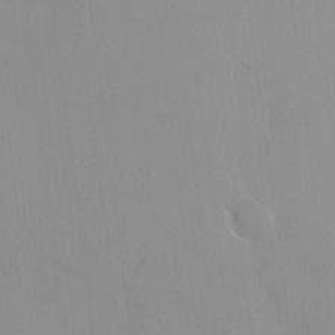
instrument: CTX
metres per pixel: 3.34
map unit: HNhu
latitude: 3.4426
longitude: 6.7463
